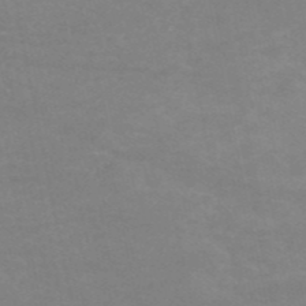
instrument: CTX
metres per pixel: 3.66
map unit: HNb
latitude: -53.8611
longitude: -34.3467
